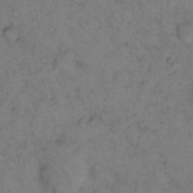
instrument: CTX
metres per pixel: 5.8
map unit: eHh
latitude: 15.9339
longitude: -63.4049
